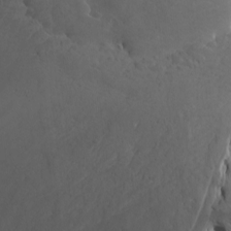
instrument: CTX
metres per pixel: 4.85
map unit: Nhu
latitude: -8.3117
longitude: -66.8758
